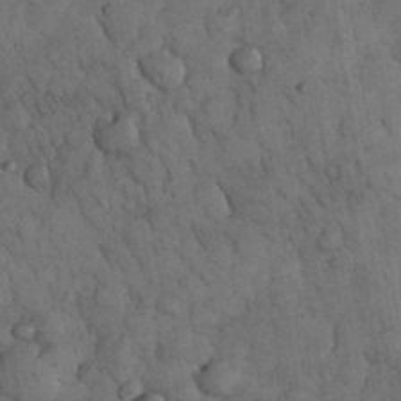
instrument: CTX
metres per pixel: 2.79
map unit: eHh
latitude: 33.4615
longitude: -68.1011
